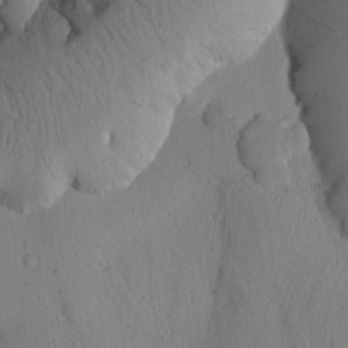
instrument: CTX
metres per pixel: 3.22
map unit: Htu
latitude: 1.3670
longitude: 176.1417
